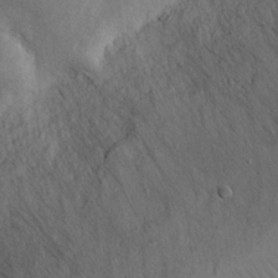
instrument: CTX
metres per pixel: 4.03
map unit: eHh
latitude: 23.8961
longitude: -69.8583
